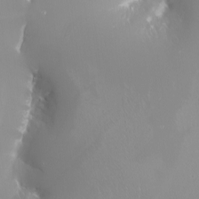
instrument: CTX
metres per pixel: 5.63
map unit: Nhu
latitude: -8.2172
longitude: -91.3860
